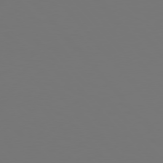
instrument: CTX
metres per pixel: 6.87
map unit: Hpe
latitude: 76.8758
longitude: -165.9717
